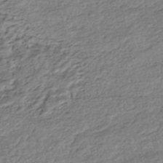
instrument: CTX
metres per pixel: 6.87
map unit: HNhu
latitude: -43.1809
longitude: 105.6910
